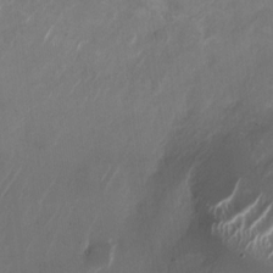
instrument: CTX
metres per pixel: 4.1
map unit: Nhu
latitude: -28.1606
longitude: -70.5357
